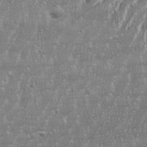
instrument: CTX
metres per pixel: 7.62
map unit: eHh
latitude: 34.5545
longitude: -132.2334
